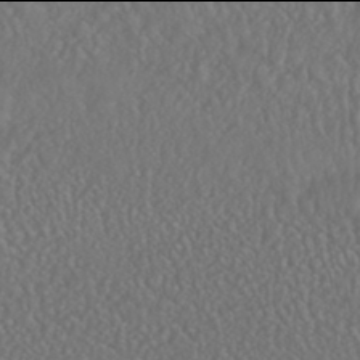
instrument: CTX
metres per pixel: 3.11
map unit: HNhu
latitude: -46.0094
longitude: 104.5196
